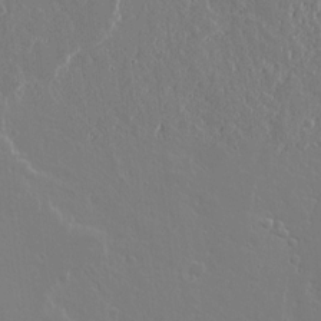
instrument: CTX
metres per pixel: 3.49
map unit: lAvf
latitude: 17.0836
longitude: -126.4979
